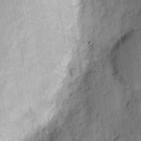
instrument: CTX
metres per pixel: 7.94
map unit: eHh
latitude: 7.1592
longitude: -66.2333
